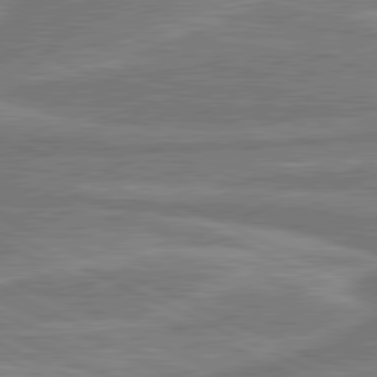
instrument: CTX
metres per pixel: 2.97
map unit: lApd
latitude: 80.9514
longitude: -175.6883
